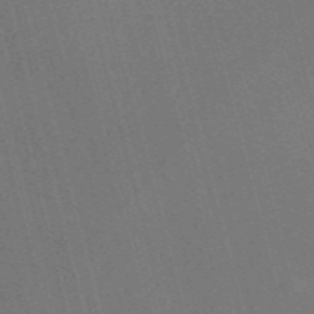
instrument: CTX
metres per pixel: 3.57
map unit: Nve
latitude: -58.1794
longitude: 62.5196
